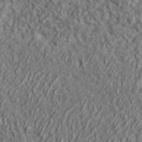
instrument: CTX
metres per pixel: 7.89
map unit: lHvf
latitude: 41.7071
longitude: -88.6491
